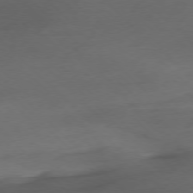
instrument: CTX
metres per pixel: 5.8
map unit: Ap
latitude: -77.4265
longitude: -70.8758
